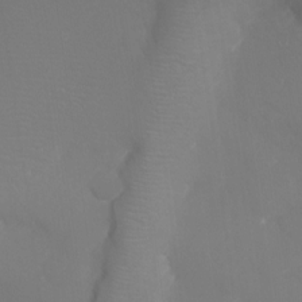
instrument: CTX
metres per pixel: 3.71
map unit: Ht
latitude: -16.8786
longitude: -41.5560
